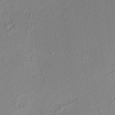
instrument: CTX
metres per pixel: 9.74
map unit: HNhu
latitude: 6.3089
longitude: 9.3321
